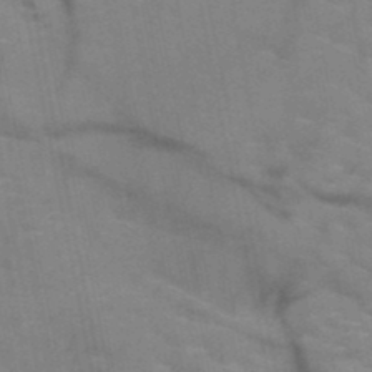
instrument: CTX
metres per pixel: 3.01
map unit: HNb
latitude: -48.3873
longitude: -47.8017
